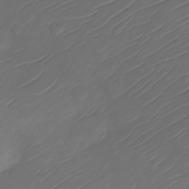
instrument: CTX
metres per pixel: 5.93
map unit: Nve
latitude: -20.2361
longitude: 105.9367
